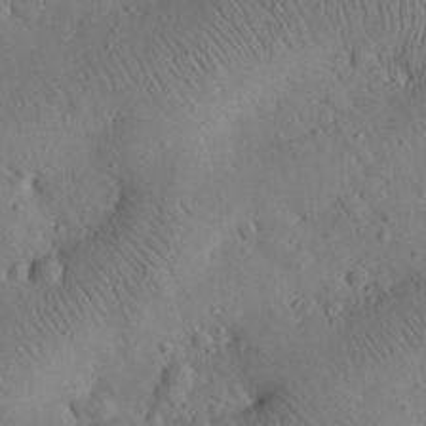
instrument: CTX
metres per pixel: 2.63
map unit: eHh
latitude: 25.6316
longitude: -67.7071
